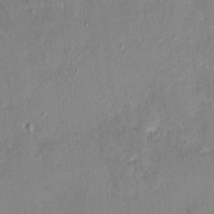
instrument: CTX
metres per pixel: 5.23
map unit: HNhu
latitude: 6.5357
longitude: 3.0864
